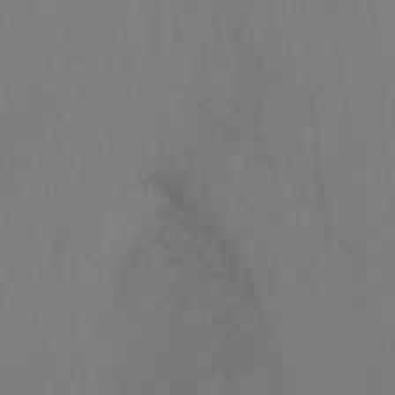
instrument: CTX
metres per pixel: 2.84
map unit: Ht
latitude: -0.1417
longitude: -34.8569
